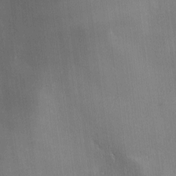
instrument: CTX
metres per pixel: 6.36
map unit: Ave
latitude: -9.7289
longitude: -122.8191
